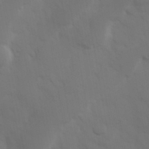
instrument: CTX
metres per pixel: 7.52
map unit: Hve
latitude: 32.9703
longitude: 150.7652
